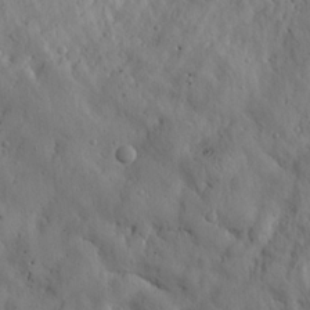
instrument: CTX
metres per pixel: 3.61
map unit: Nhu
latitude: 18.8947
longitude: -76.9136
